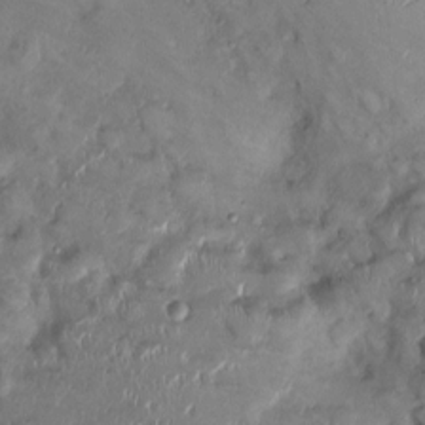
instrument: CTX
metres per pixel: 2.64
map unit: Ht
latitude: -1.3510
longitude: -13.6694
